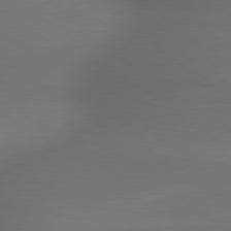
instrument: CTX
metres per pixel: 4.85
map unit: lApd
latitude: 79.7450
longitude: -174.0444
